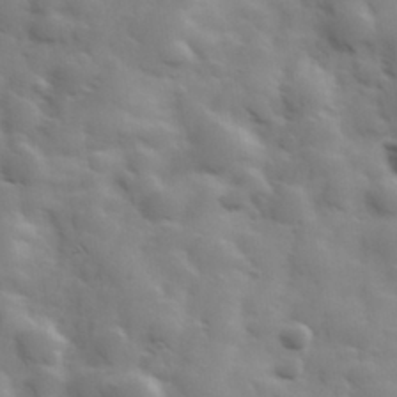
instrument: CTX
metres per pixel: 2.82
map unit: Hve
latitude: 31.3293
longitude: 150.4440
